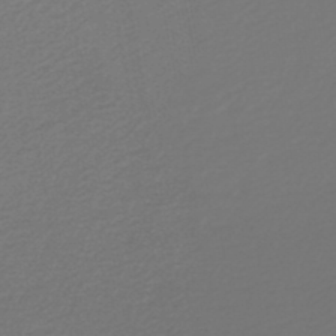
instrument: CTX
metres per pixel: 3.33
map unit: HNb
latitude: -47.2754
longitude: 56.2550
